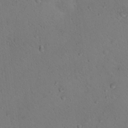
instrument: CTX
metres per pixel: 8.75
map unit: Nhu
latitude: 14.8191
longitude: -36.6113
